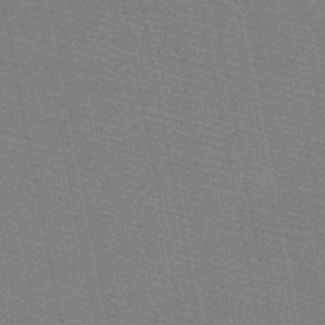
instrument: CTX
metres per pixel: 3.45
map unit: HNb
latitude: -48.8408
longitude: -41.3103
